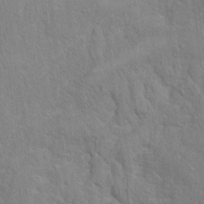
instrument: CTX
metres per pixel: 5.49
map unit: Hto
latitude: 16.4034
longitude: -38.1200
